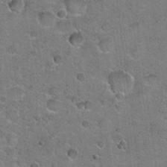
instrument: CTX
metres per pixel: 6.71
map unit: Hto
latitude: 20.8569
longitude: -48.7435
